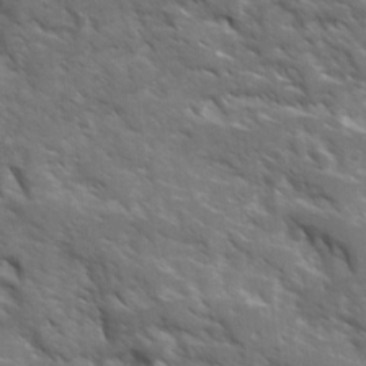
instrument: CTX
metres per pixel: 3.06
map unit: Ave
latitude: 17.7639
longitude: -130.7058
